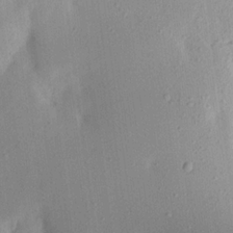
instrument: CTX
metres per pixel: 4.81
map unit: Aa
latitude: 20.5735
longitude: -146.7625
